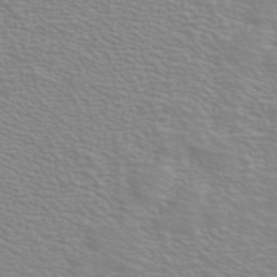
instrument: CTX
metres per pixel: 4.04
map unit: ANa
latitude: 40.1199
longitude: 20.6518
